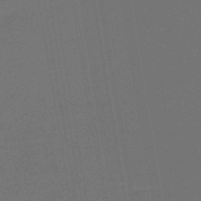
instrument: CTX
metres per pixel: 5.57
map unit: HNb
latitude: -48.4440
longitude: 59.8611
